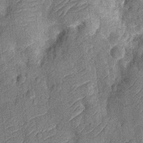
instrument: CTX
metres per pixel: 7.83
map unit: Nhu
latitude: -13.3321
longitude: -23.4237
